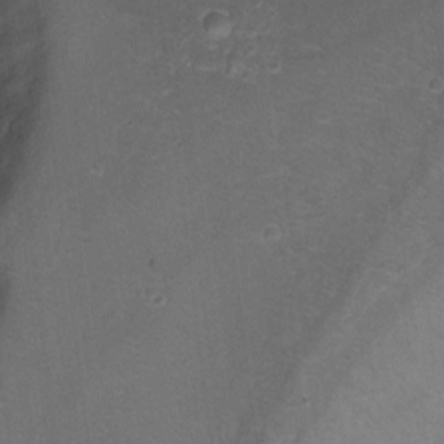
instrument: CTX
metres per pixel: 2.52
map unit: Ht
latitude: 0.3656
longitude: -36.9136
